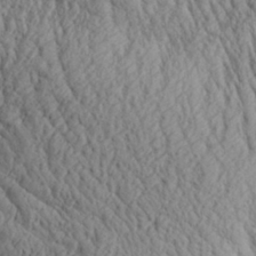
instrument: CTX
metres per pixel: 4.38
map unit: Aa
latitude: 30.0633
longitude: -137.8773
